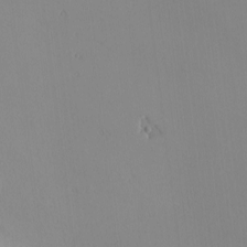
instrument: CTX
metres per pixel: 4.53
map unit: Nhu
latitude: -8.0661
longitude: -95.2537
